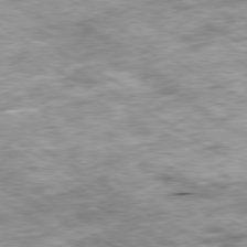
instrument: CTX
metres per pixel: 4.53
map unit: Ap
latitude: -79.8611
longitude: -74.1200
